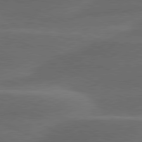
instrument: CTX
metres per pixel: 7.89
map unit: lApd
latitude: 80.3089
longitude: -83.9150
